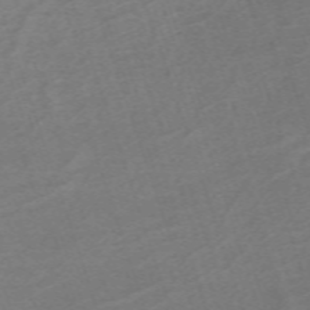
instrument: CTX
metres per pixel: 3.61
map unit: eHh
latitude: -64.2362
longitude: 50.1039
